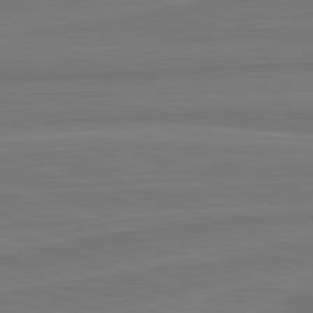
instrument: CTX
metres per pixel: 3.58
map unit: lApd
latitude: 82.1199
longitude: -175.6694
